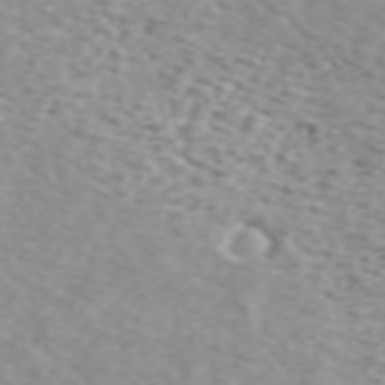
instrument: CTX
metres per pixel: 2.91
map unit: ANa
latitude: 44.2144
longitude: 21.8233
